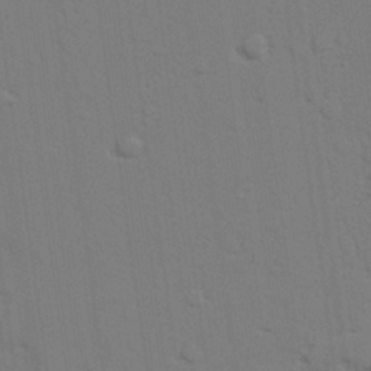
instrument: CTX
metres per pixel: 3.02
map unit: lAvf
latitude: 27.3482
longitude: -108.6679
